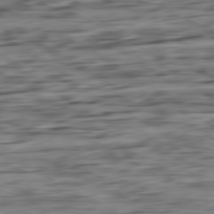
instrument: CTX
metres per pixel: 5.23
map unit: Ap
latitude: -80.9353
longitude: -96.5357
